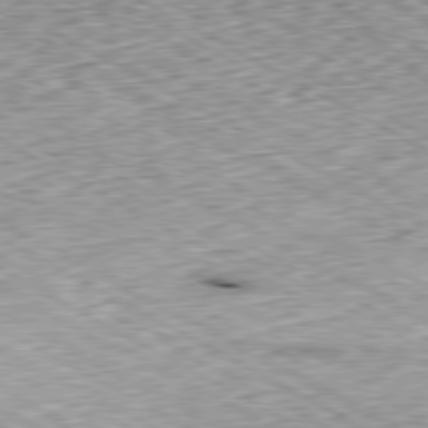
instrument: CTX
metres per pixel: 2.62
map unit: Ap
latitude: -80.6708
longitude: -48.2900
